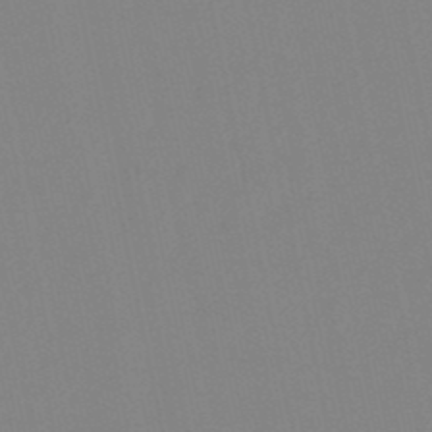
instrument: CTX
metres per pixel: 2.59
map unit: lHb
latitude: -49.3888
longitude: 70.4440
